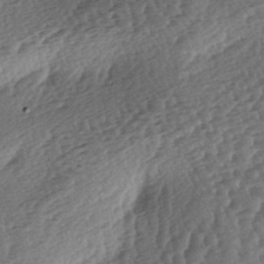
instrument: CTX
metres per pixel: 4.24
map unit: lAa
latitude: -3.4076
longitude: -127.2348
